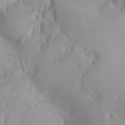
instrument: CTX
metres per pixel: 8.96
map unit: Nhu
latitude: -4.5384
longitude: -85.9339
